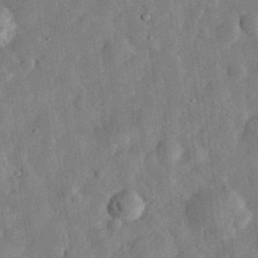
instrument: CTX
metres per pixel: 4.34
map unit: eHh
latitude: 32.7246
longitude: -75.4238
